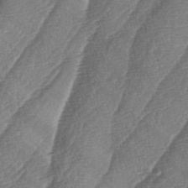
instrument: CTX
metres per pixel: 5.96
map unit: lAa
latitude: -4.0850
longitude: -129.5560
